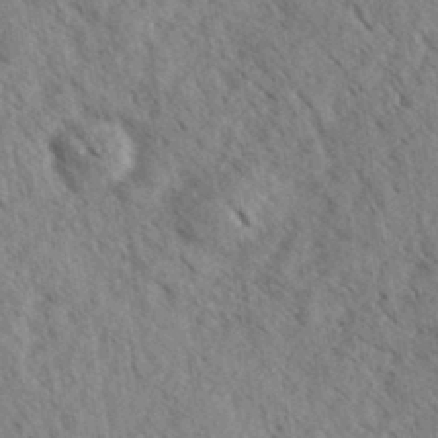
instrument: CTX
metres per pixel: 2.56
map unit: eHh
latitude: 34.9513
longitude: -140.2333
